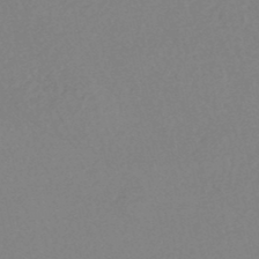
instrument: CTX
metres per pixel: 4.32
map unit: HNhu
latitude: -48.7463
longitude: 97.8423
